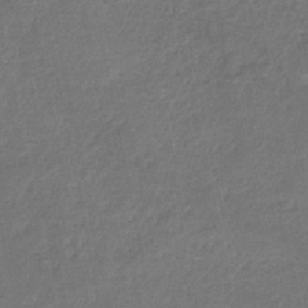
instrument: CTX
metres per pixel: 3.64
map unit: HNb
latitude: -34.8408
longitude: 59.4265
